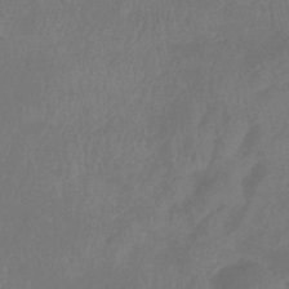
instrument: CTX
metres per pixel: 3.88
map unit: eHb
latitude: -39.0676
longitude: 76.5196
